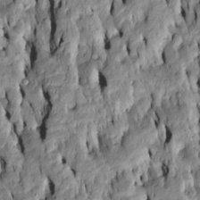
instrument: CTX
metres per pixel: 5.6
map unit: Htu
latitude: -7.1620
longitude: 144.6330
